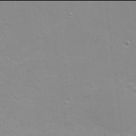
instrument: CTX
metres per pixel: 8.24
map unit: Nhu
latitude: -6.0094
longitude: -48.7435
